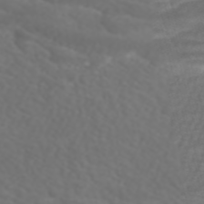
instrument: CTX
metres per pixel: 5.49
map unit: HNhu
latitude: -45.4077
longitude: 104.5762
